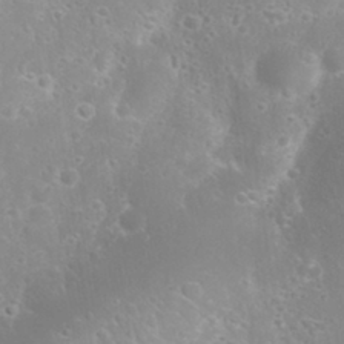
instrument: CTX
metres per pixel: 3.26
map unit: eHh
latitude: 31.2348
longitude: -58.4979
